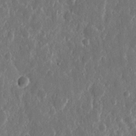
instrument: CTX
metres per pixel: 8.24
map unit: eHh
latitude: 11.5560
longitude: -71.4048
